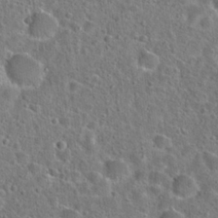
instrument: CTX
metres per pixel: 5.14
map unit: Hto
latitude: 23.4804
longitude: -46.1200
